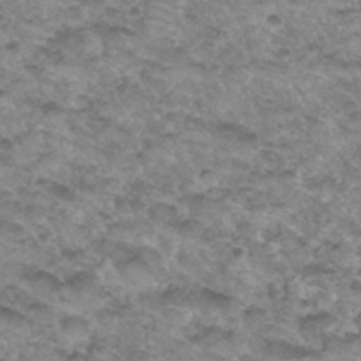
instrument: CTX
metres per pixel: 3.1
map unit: Hto
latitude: 34.1766
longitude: -48.4790
